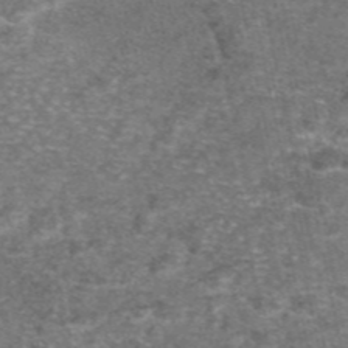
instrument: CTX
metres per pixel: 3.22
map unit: eAb
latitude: 47.3104
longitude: 105.0675
